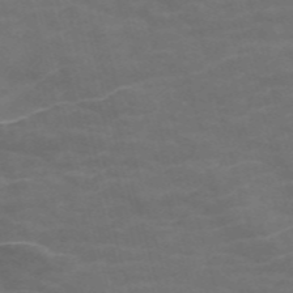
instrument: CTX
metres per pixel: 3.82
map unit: Nve
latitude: -58.1038
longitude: 65.6344
